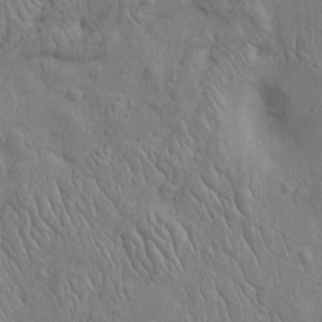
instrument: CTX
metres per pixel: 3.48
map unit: Htu
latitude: -3.7855
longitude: 156.8408
